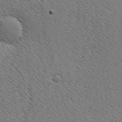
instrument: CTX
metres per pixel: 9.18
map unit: Hve
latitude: 3.1025
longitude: -125.0269
